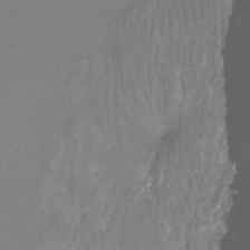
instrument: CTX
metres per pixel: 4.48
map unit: Htu
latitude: -12.7274
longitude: -47.0837
